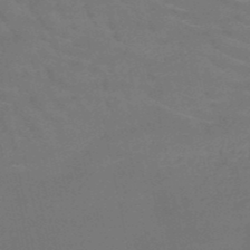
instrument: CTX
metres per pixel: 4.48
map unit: HNb
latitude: -51.0864
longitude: -47.8017
